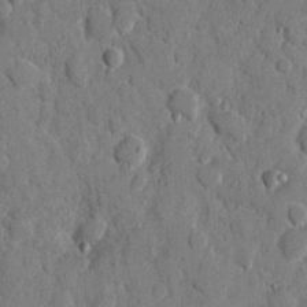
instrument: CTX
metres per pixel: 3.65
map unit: eHh
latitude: 8.9136
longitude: -67.4048
